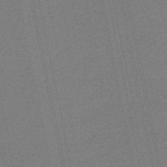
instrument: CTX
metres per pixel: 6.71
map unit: eHb
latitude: -45.2187
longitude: 87.8422
